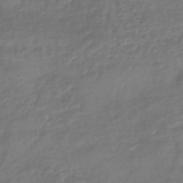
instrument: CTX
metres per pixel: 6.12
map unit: eHb
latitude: -43.4265
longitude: 82.1795
